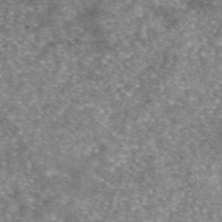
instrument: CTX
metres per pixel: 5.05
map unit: eAb
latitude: 46.0444
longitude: 103.4266
